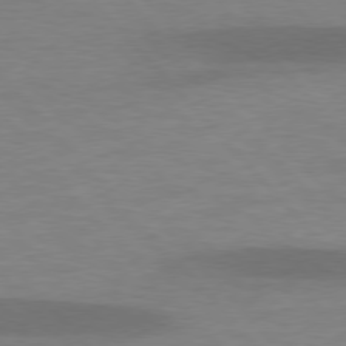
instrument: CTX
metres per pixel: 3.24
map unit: lApd
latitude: 77.0836
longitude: -58.6491
